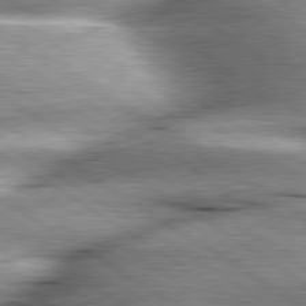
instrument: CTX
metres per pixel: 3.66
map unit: lApd
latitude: 80.0822
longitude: -141.9717
